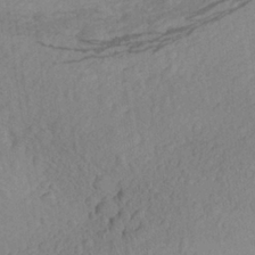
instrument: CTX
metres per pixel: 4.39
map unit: Aa
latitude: 26.1767
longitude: -144.8569
